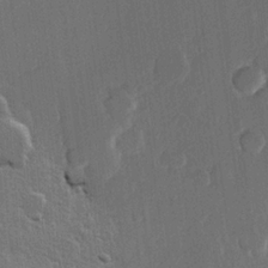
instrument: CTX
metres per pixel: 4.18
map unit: Hve
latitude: 22.3845
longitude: 147.5777
